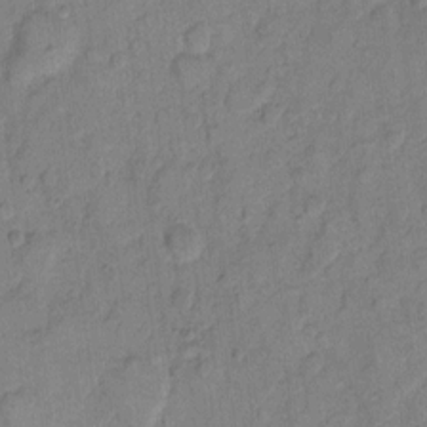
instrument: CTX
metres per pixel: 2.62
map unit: eHh
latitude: 11.3482
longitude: -64.9703
